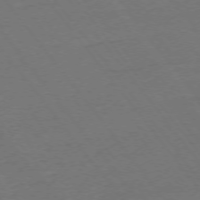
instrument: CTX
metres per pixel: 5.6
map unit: Ap
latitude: -75.6344
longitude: -94.5357
